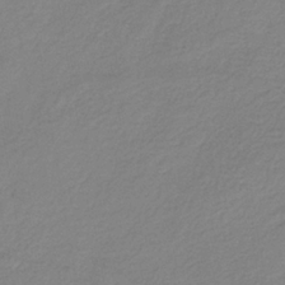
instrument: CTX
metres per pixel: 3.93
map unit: HNb
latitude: -34.7274
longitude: 52.5573
